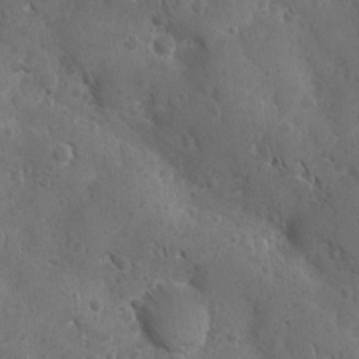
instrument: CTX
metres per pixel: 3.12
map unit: Ave
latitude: -10.2928
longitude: -119.2915
